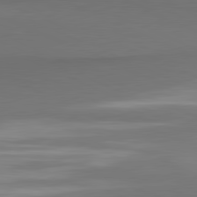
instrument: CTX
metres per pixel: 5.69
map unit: lApd
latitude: 81.4993
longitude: 171.3888
